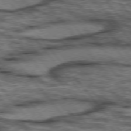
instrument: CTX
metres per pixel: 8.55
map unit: lApd
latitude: 75.8961
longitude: -49.0647
